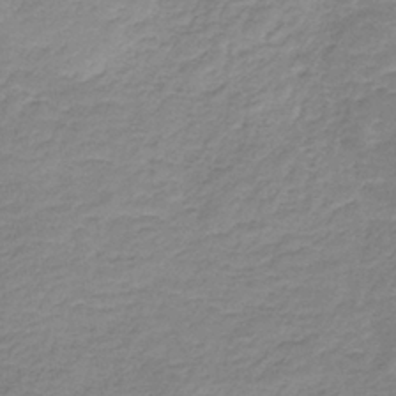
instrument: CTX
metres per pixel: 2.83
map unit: HNb
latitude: -36.5951
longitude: 50.7274
